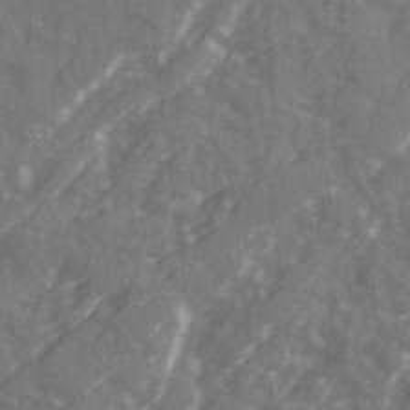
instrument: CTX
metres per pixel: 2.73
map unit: Ave
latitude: 20.1011
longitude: -131.0081
